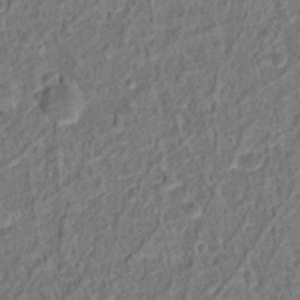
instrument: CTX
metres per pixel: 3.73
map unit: Hto
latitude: 13.4804
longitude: -38.5735
